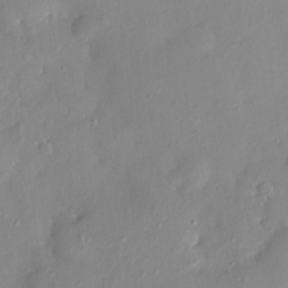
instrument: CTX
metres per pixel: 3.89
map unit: HNhu
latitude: 5.3671
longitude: 1.4455
